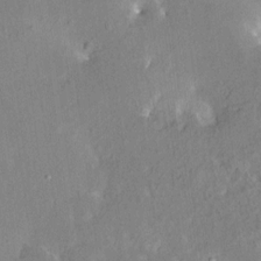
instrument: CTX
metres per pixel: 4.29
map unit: HNhu
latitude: 6.7246
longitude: 3.0675
